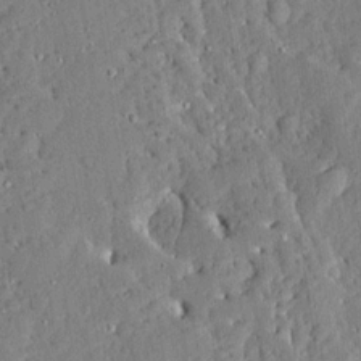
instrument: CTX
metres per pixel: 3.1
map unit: Ave
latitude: 13.2537
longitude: -137.1970
